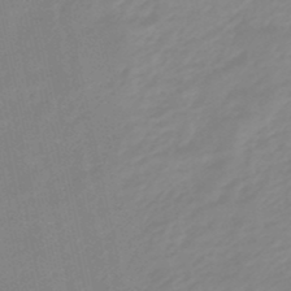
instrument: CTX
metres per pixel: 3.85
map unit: eHb
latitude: -48.2551
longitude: 84.2172
